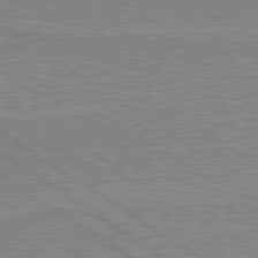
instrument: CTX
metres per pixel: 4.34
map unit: lApd
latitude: 80.2145
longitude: 170.6519
